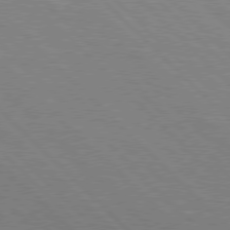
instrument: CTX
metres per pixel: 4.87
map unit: Hpe
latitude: 77.2348
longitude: -127.1214
